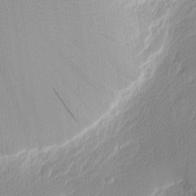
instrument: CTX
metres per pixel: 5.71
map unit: Nhu
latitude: 2.0822
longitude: -76.1766
